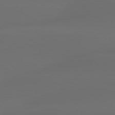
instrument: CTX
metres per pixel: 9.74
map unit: lApd
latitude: 80.1767
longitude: -85.4049
